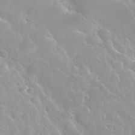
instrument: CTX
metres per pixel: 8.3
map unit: Nhu
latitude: 29.1970
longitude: -54.9703
